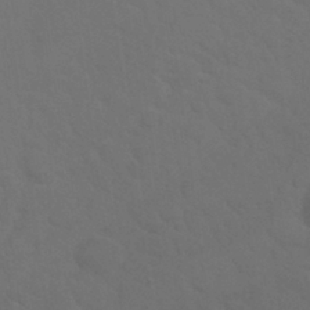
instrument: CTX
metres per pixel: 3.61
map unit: Nhu
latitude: 29.8961
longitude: -52.1011
